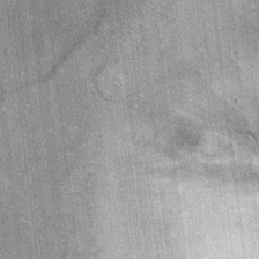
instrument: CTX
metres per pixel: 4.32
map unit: Ht
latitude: 9.1781
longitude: -37.8772
